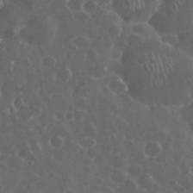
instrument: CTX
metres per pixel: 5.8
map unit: eHh
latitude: 33.6694
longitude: -61.2348
